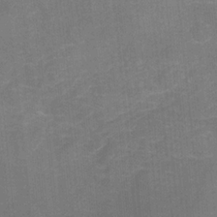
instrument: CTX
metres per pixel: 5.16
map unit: Nhu
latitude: -22.6897
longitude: -56.1955
